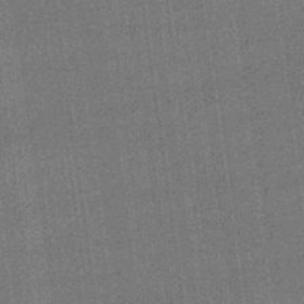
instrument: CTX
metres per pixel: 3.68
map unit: lHb
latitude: -40.5385
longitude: 69.8422
